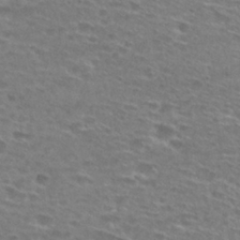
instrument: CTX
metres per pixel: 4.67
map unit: Hto
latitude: 28.4412
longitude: -47.5560
